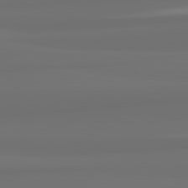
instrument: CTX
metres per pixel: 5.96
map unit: lApd
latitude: 82.4223
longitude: 159.8611
